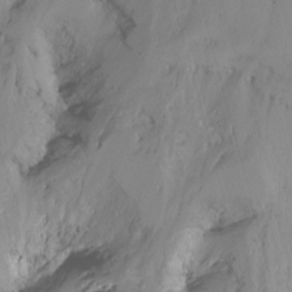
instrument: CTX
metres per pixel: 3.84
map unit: Nhu
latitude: -15.3510
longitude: -55.9906
